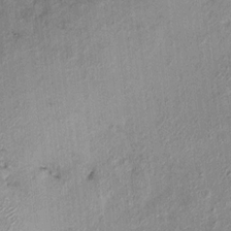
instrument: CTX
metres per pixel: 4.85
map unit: HNhu
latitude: 6.9136
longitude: 0.2173
